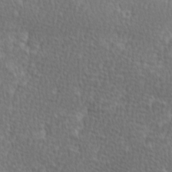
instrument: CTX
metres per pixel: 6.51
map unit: Ave
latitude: 9.5182
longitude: -106.2334
